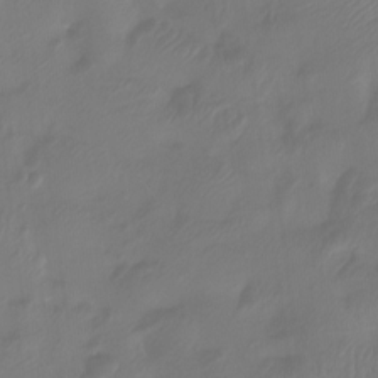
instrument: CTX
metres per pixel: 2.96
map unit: Htu
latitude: -13.0109
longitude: -49.6127
